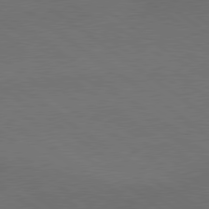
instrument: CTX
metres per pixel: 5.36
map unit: lApd
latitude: 79.4805
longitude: -177.2537
